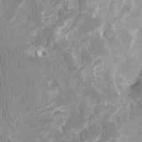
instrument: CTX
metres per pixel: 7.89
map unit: Ht
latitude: -2.2739
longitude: -17.4426
